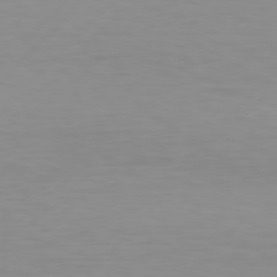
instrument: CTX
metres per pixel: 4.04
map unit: Hpe
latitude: 78.0444
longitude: -139.6694
